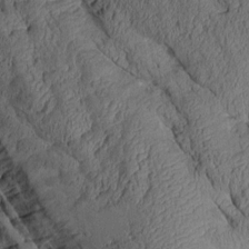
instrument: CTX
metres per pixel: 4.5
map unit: Aa
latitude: 8.9703
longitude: -128.2900
